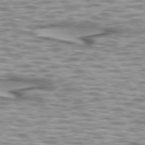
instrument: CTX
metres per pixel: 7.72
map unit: lApd
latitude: 73.6127
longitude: -56.7624
